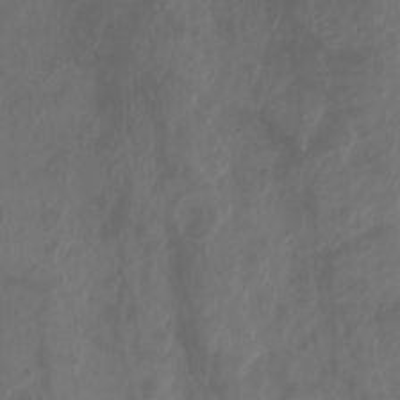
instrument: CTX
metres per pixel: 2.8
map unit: Aa
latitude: -7.7666
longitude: -79.4238
